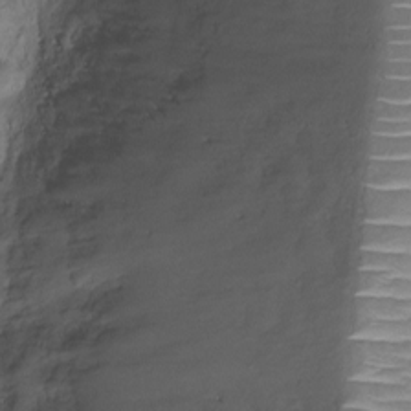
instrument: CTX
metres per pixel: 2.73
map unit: Ht
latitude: -7.4454
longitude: -19.5182
